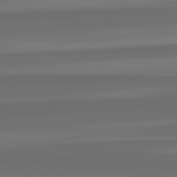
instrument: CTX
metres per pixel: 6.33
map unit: lApd
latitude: 82.5923
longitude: -177.6316
